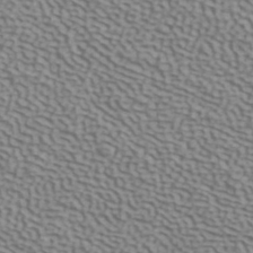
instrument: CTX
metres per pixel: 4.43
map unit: ANa
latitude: 41.6694
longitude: 50.4251
